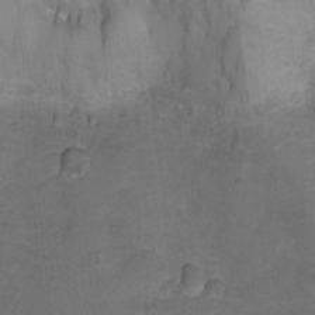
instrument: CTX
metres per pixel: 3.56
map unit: Hto
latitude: 4.7246
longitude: -32.5357
